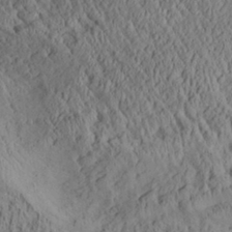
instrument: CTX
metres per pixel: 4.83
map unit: Aa
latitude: 29.3104
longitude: -135.4237
